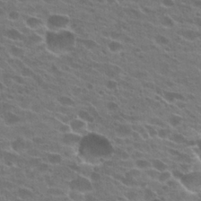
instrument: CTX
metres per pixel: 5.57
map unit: Hto
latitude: 25.7071
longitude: -42.8569
